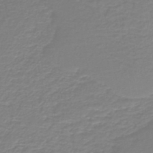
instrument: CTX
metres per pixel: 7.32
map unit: HNb
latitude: -45.7289
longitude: 52.5573
